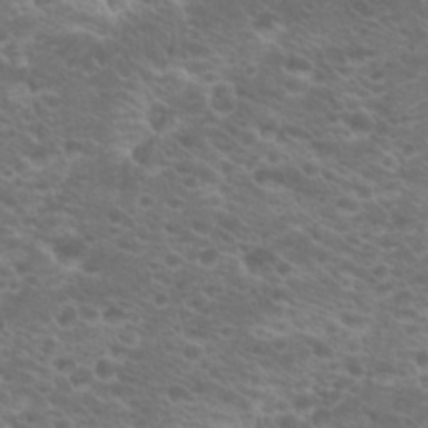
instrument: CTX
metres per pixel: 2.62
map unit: Hto
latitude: 20.9892
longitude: -37.6127
